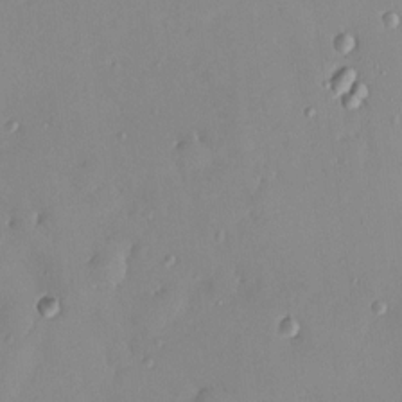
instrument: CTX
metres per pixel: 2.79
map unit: HNhu
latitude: 5.6316
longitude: 1.3699
